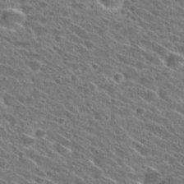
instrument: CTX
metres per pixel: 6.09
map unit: Hto
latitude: 29.0647
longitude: -45.3481
